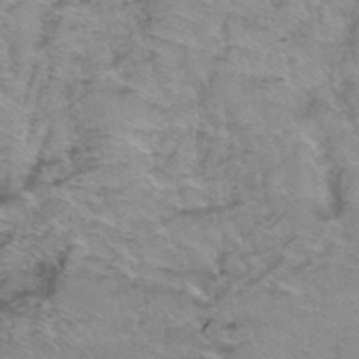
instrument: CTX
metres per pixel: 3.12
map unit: Hto
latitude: 38.5357
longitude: -42.1956
